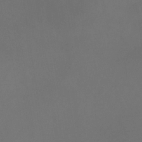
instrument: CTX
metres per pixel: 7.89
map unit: eHb
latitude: -32.2362
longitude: 71.9178
